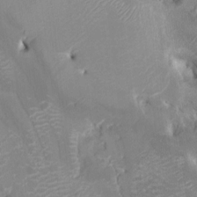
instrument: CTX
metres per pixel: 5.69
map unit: HNhu
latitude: 6.5168
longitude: -3.5560
